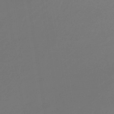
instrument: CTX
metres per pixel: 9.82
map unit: HNb
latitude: -45.5021
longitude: 56.7085
